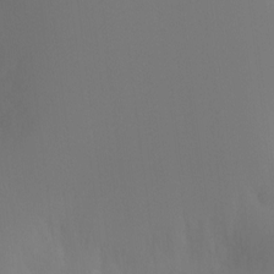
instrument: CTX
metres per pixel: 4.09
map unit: Ht
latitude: -12.9353
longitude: -50.4601
